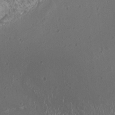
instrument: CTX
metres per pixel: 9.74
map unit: HNhu
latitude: 2.2144
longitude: -0.4034
